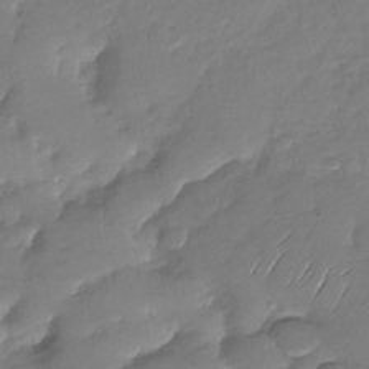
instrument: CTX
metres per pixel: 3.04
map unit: Nhu
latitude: -29.2943
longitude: -60.7813
